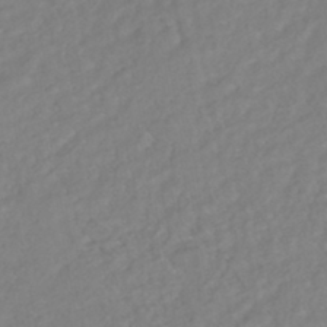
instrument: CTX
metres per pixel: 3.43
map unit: HNhu
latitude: -44.6330
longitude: 103.2754
